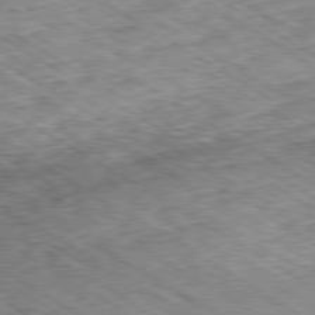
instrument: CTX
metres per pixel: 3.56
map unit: Ap
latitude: -80.0850
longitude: -49.1403
